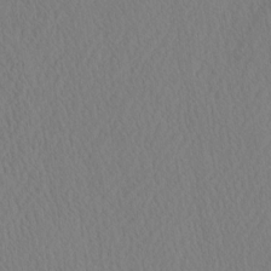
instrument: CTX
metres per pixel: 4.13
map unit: eHh
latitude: -3.3698
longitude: 16.4629
